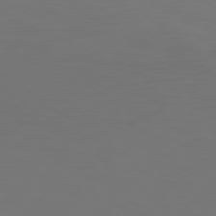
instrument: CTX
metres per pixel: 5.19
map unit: Hpe
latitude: 76.7624
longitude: -131.4616
